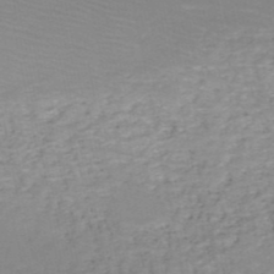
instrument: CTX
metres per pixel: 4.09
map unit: HNb
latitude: -50.7463
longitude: -52.1389
